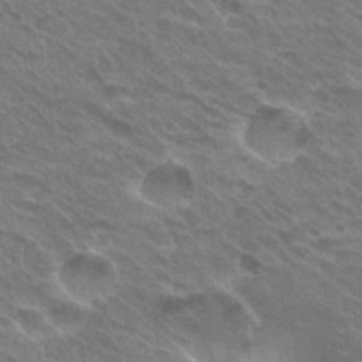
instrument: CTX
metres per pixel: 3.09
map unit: Hto
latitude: 30.8191
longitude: -43.1214
